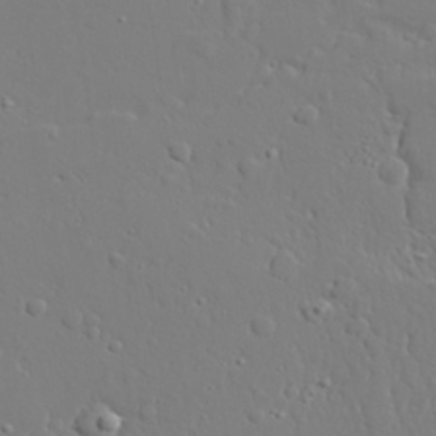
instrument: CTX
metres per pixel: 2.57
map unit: lAvf
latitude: 27.8583
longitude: -108.0633
